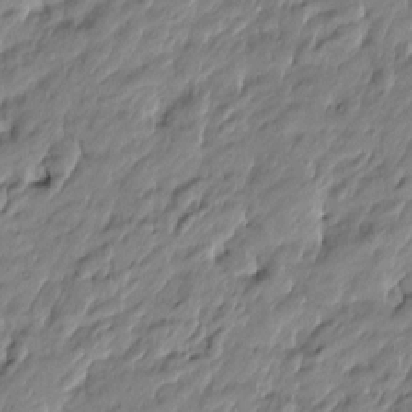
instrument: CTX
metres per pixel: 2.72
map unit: Htu
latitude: -5.2565
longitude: 177.1998
